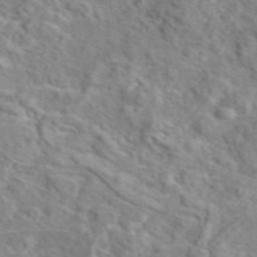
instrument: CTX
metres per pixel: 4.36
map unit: eAb
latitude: 45.8394
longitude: 110.9163
